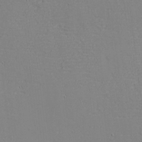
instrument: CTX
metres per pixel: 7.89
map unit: eHh
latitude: -3.7288
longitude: -80.8191
